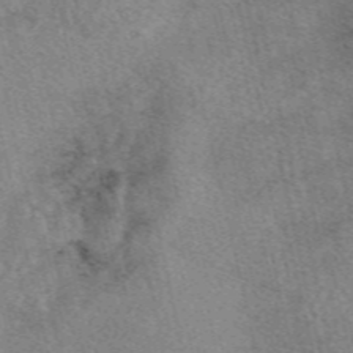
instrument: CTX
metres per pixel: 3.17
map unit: eAb
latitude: 49.1025
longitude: 121.5399
